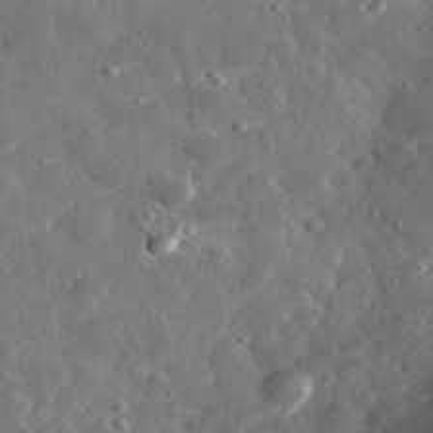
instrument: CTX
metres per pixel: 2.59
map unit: eHh
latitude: 33.4237
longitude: -78.8191
